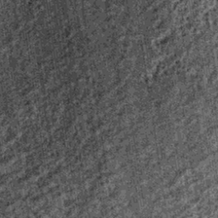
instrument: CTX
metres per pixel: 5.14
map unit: lHb
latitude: -36.3684
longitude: 67.2754
